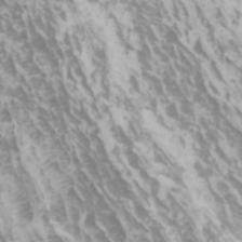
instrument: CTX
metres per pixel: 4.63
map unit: Htu
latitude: -5.7099
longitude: -74.2523
